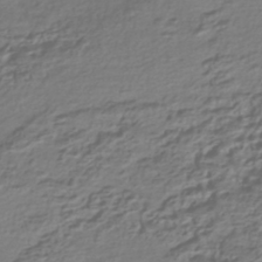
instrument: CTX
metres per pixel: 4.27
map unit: HNhu
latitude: -42.5384
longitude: 107.0865
